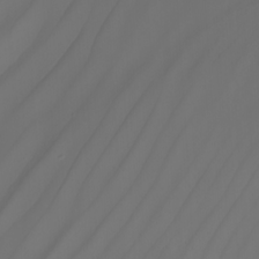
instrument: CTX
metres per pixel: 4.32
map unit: Nhu
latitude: -5.2754
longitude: -91.7639
